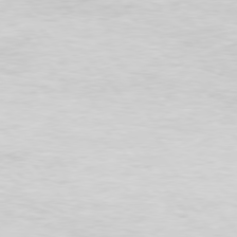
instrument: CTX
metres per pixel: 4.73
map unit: Hpe
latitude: 75.8772
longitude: -139.1970
